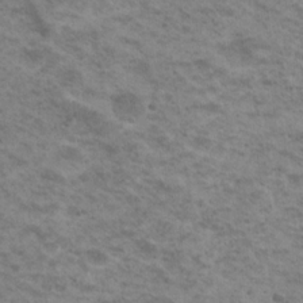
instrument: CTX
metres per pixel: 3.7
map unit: Nhu
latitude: 18.4412
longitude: -31.2915
